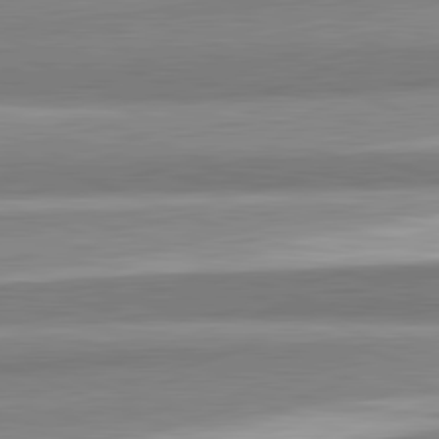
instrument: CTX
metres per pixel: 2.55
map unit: lApd
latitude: 82.1388
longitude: 179.9178
